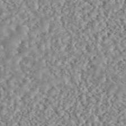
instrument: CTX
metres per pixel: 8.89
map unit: ANa
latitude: 45.8394
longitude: 50.5196
